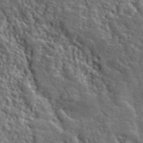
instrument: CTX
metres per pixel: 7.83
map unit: lHvf
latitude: 40.4978
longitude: -86.9325
